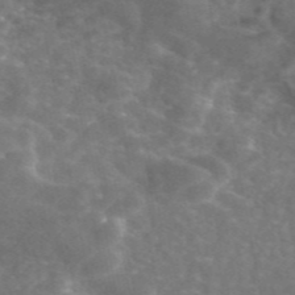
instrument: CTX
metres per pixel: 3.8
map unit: eAb
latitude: 45.8772
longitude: 120.0283
